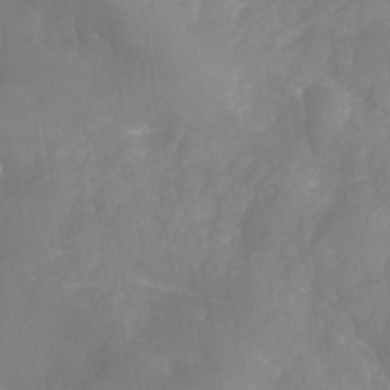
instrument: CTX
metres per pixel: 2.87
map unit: Nhe
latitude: -36.7841
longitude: -112.8758
